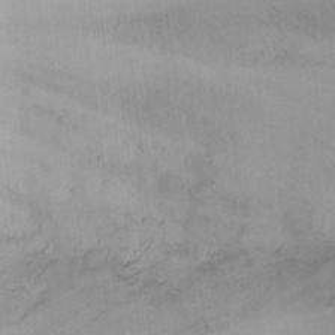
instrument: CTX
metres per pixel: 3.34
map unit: Nhu
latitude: 19.7449
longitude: -73.1593
